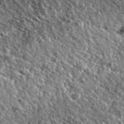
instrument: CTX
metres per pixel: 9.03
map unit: Ave
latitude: 40.4412
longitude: -107.9906
